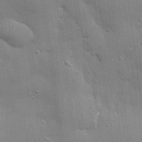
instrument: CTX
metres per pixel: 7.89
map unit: eHh
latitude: 28.5923
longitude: -82.8002
